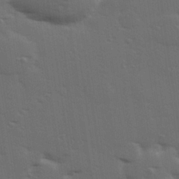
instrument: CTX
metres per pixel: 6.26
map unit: Hve
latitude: 27.8583
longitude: -91.8205
